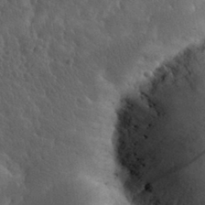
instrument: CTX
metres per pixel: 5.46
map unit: eHh
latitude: 30.5546
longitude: -68.5357
